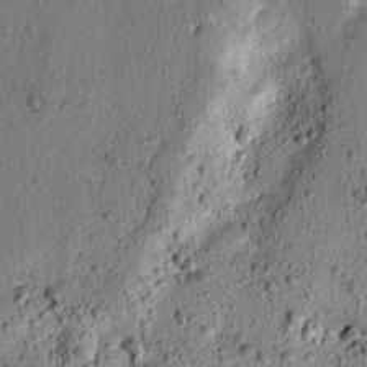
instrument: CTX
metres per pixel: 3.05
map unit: lAvf
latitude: 8.1767
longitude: 164.7463
